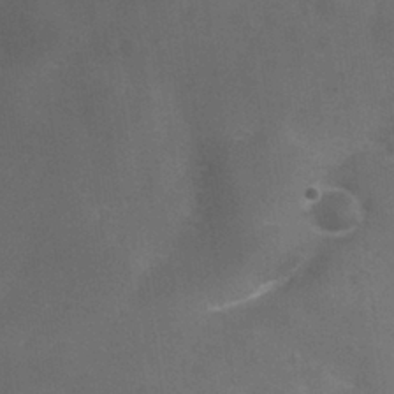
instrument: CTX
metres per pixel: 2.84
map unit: Nhu
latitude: 27.7639
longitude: -55.6694
